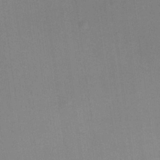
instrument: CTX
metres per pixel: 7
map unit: HNhu
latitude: 13.0081
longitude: 11.3888
